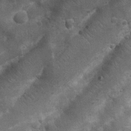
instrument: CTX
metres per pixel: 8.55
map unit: Nhu
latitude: 6.8758
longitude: -22.8002
